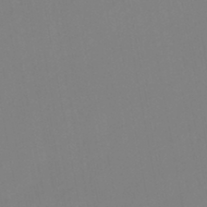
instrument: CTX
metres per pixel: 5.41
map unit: lHb
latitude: -46.1983
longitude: 75.3321
